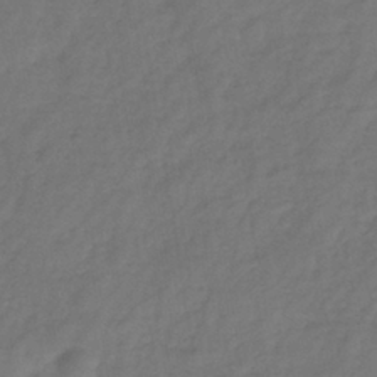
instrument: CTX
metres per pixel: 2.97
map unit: lHb
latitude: -38.7652
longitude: 71.5966
